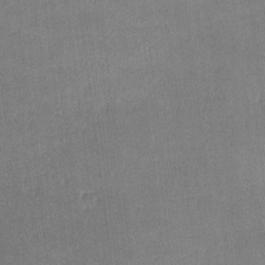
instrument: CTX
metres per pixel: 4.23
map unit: lHvf
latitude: -10.6330
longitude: -100.4979
